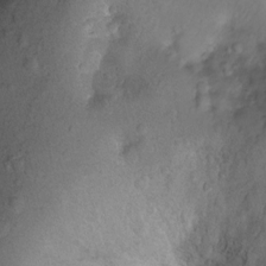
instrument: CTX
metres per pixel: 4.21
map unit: Ht
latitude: -2.1605
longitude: -29.5371
